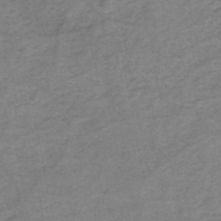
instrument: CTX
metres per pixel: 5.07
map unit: eHh
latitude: -44.8219
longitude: -30.1389
